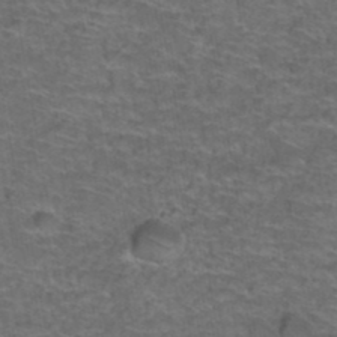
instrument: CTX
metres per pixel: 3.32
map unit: Hto
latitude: 38.3467
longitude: -42.4790
